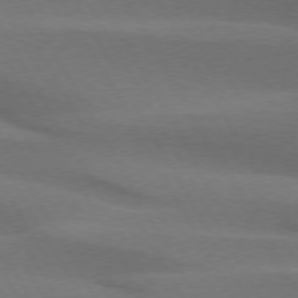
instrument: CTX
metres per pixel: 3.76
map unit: lApd
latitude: 74.4034
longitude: -65.3104
